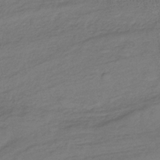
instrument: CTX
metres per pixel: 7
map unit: lHb
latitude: -35.8422
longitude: 70.7652
